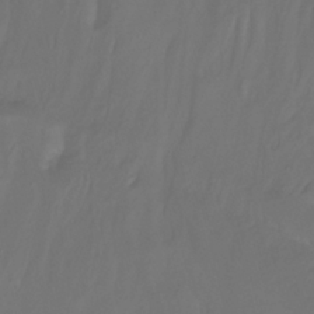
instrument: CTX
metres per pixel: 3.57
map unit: Ht
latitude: -14.1984
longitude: -53.3860
